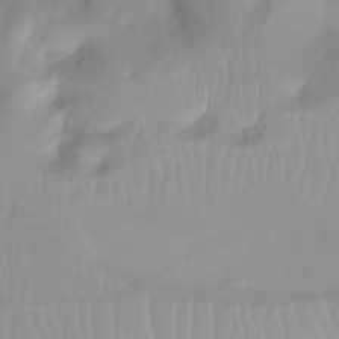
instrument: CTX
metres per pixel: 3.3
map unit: Ht
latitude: -1.0298
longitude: -61.1970
